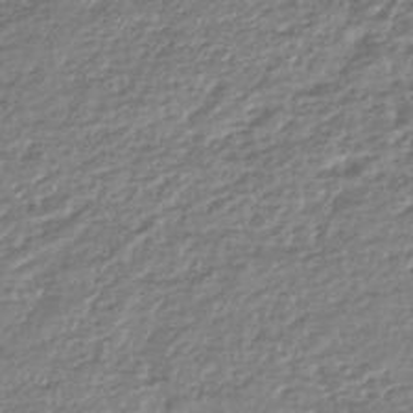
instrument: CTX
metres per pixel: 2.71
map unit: HNhu
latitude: -45.5210
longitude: 97.4644
